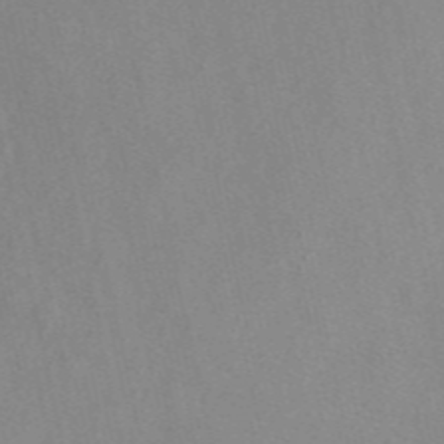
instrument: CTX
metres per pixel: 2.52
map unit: eAb
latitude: 47.1026
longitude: 112.9731
